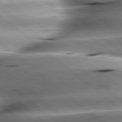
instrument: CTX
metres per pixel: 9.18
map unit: lApd
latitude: 80.1011
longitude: -143.8961
